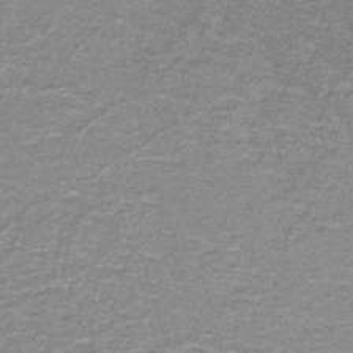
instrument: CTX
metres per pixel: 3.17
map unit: lHb
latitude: -43.0675
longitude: 55.9367
